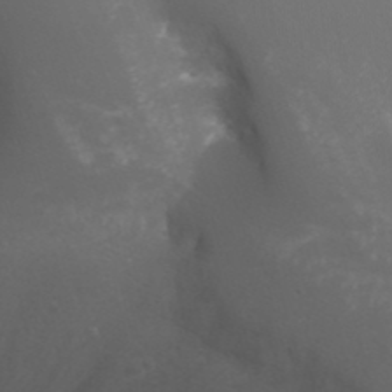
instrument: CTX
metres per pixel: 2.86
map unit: Nhu
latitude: -7.5966
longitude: -76.6301
